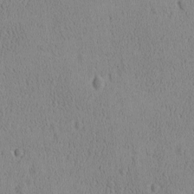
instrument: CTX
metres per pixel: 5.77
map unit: Ave
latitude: -9.1998
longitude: -121.9150
